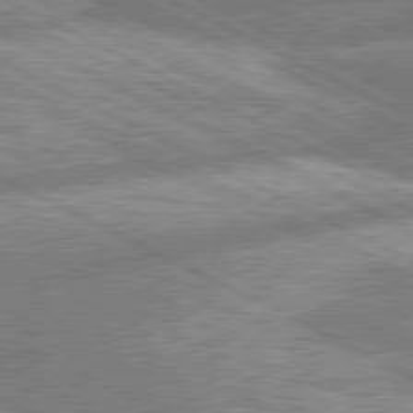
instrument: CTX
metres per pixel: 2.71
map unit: lApd
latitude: 80.5735
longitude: -167.7827
